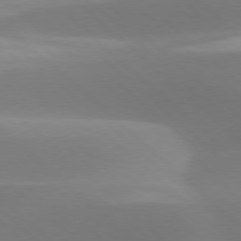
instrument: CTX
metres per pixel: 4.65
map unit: lApd
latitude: 77.7638
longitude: -50.6112
